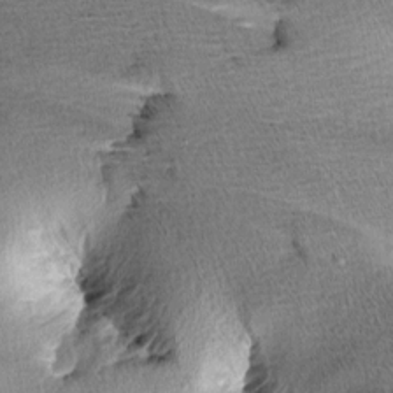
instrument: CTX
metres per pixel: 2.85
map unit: Aa
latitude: 7.2348
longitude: -137.5182
